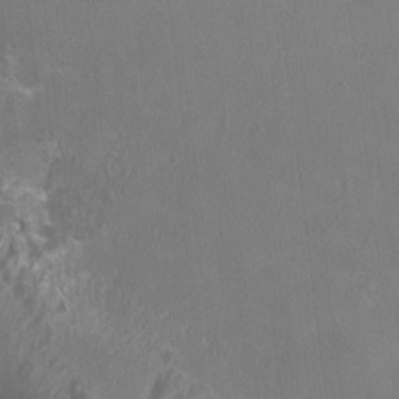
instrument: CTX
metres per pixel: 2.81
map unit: HNhu
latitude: 2.7246
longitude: 6.7274
